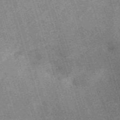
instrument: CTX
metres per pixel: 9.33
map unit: HNb
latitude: -53.8611
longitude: -48.0633
